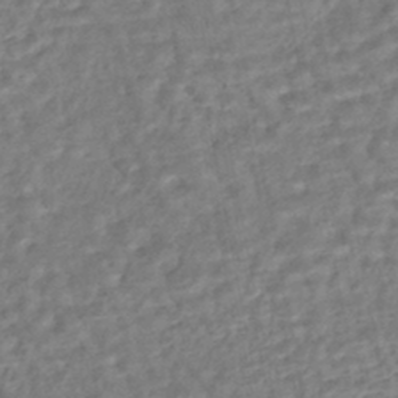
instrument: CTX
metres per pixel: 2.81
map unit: HNhu
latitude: -44.3684
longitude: 101.8422
